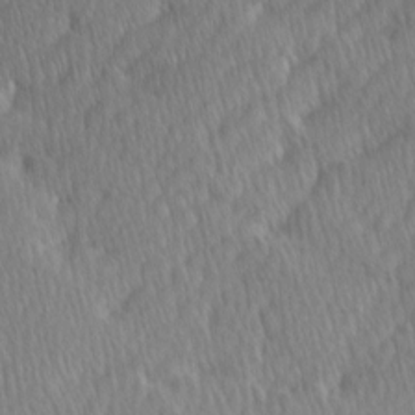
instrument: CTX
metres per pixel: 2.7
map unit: Ave
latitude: -0.8408
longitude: -114.1955
